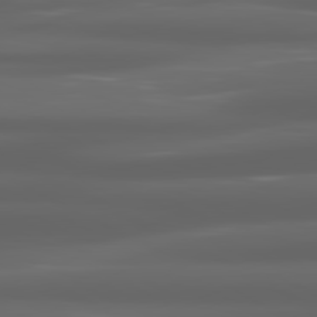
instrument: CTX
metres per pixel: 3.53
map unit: lApd
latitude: 80.8569
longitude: -140.0255
